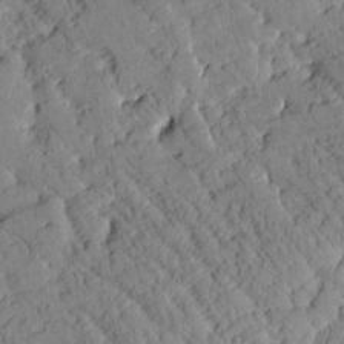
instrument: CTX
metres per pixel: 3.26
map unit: Htu
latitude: 1.2537
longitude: 177.2187
